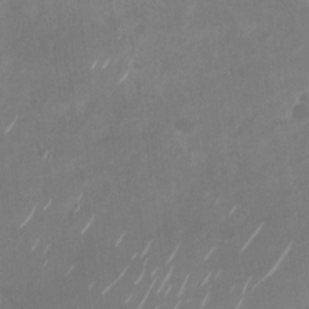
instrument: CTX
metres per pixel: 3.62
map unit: Nhu
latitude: -28.6141
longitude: -70.3089
